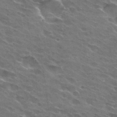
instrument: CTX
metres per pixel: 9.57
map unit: Hto
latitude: 31.2348
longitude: -44.9325
